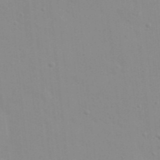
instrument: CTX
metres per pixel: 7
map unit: eHh
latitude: 21.3671
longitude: -64.1389
